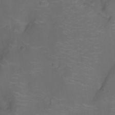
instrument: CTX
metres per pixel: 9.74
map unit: Nhu
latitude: -14.2740
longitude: -24.3467
